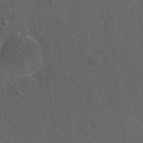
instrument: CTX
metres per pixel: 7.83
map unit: eHh
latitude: 19.1970
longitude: -63.7639
